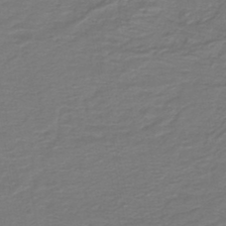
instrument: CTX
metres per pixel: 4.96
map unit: HNb
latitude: -43.9556
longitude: 52.4062
